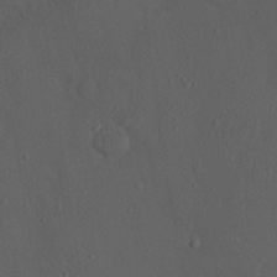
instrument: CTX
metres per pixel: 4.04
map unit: Nhu
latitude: 21.7450
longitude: -72.3279
